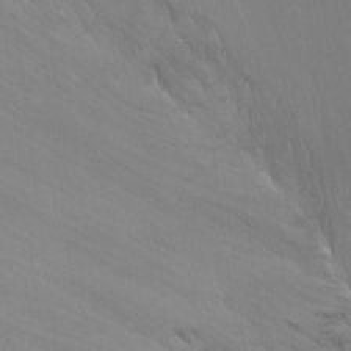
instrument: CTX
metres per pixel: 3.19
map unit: Nhu
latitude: -9.0108
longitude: -45.6883
